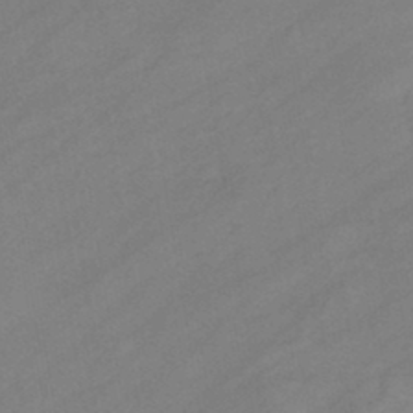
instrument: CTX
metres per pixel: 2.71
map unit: eHb
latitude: -43.0486
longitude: 84.8785
